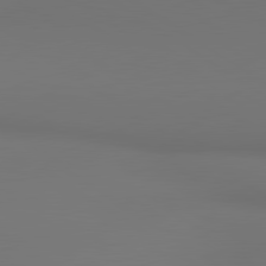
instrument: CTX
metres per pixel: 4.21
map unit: lApd
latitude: 80.8947
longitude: 152.3495
